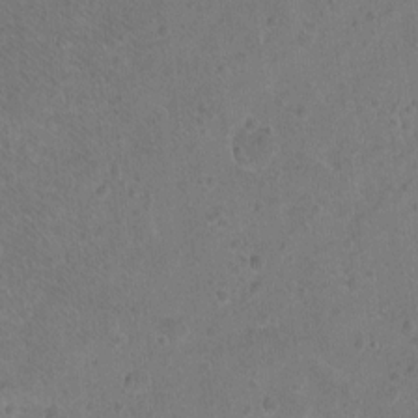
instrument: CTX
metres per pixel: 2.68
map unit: Ht
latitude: -6.7841
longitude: -36.9703
